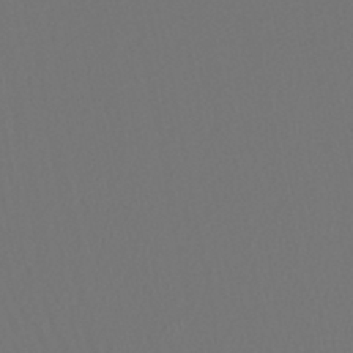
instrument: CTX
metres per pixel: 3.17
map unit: HNhu
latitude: -47.1431
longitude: 103.6722
